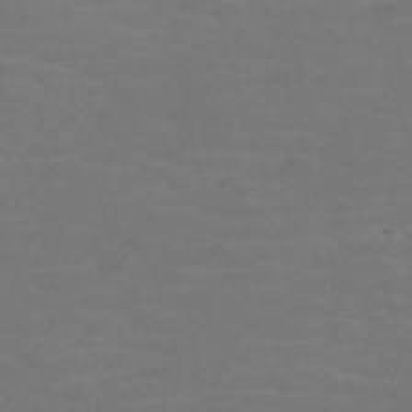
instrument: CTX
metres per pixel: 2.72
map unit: Nve
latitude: -59.6154
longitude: 60.6330
